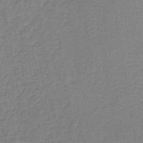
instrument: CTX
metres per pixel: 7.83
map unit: lHb
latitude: -40.8975
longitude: 60.9542
